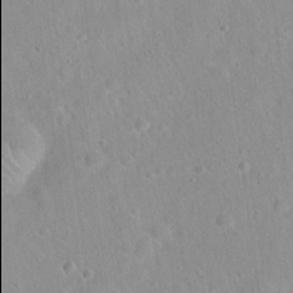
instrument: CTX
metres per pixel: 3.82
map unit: Hto
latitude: 21.7072
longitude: -53.9906
